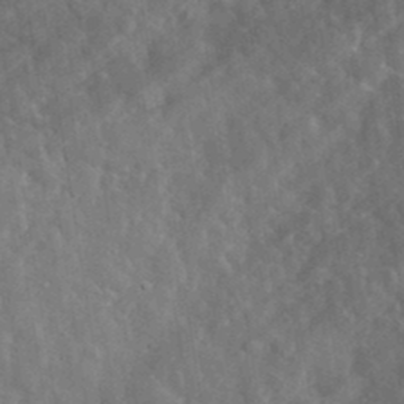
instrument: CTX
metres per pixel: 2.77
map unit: lHvf
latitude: 36.4790
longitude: -87.8772
